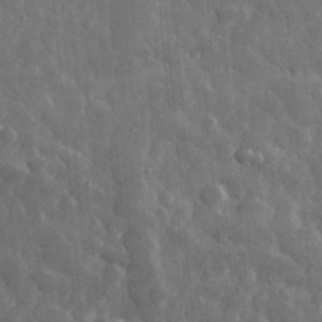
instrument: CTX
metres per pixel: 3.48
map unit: eHh
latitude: 32.6302
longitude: -69.8206
